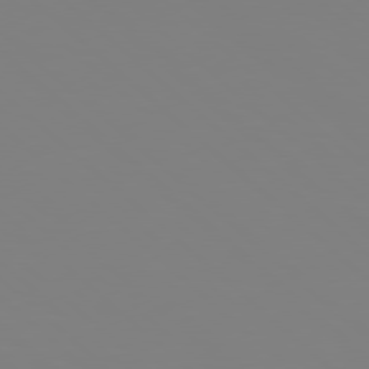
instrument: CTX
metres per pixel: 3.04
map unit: Hpe
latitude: 77.7827
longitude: -174.1767
